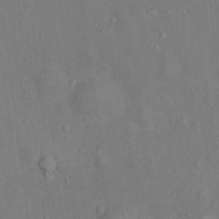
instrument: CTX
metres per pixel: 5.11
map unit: Ht
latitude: 14.1011
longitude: -41.3859
